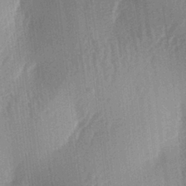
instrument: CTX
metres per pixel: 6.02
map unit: lAa
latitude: -5.7477
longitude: -128.9891
